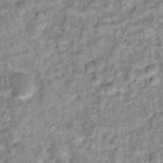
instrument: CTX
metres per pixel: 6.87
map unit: Hto
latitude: 16.6113
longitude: -37.1214
